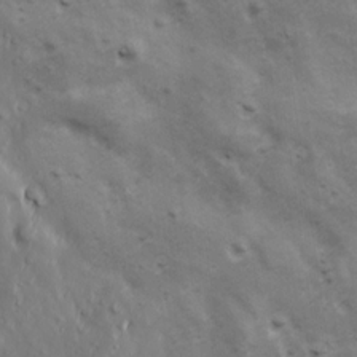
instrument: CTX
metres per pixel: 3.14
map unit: Ave
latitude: 17.2726
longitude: -133.0270
